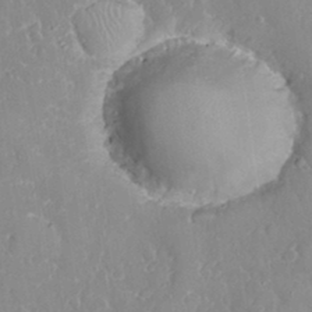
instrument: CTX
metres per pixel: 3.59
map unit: eHh
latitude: 32.5735
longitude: -59.8017
